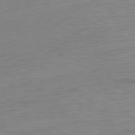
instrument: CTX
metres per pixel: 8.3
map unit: Ap
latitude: -81.7856
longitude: -75.6883
